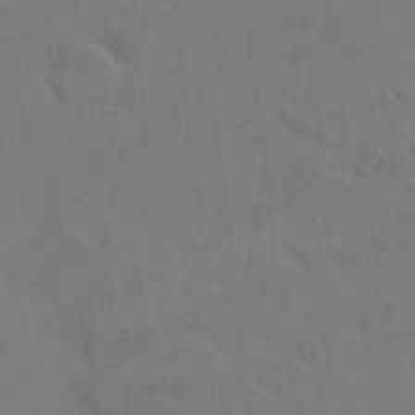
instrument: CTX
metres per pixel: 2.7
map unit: Hto
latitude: 6.5735
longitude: -62.5735
